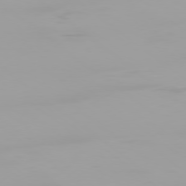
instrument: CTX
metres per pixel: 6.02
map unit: Ap
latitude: -78.9919
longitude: -95.9339
